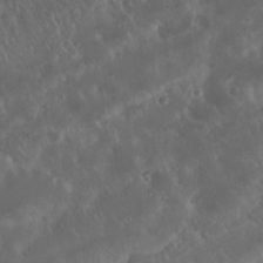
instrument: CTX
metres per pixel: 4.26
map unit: Nhu
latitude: 23.1214
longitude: -62.8002
